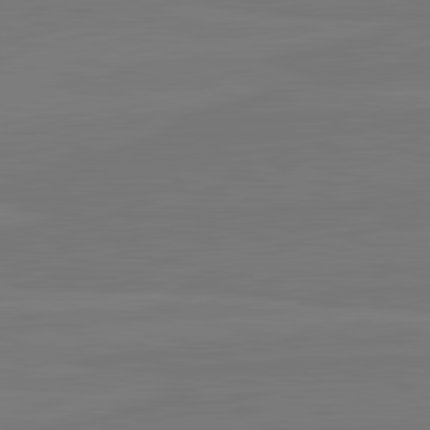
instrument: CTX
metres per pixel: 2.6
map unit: lApd
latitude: 82.3845
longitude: 164.0661
